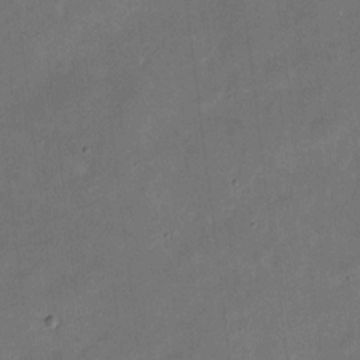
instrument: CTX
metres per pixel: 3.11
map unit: eHh
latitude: 4.6679
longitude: -66.6490
